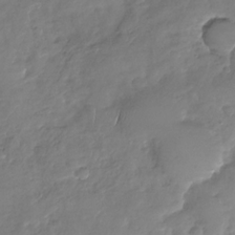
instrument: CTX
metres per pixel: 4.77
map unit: Nhu
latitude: -29.8045
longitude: -61.6694
